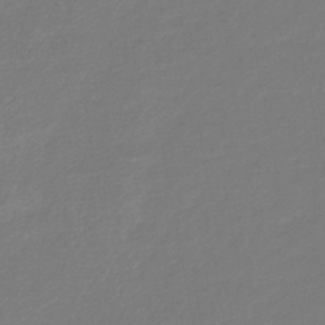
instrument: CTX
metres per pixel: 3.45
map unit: lHb
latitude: -43.1053
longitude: 77.9556
